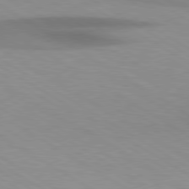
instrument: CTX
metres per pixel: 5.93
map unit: lApd
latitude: 79.5749
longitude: -124.2711
